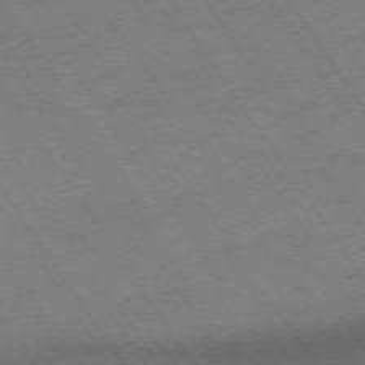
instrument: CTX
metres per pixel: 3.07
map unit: Ap
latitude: -73.9745
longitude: -71.2915
